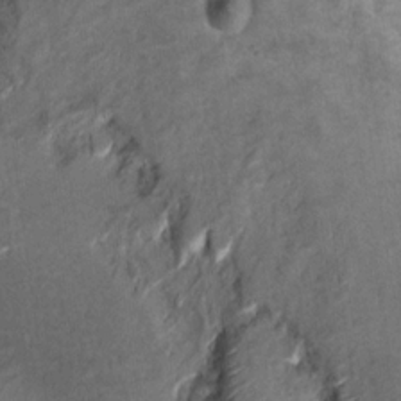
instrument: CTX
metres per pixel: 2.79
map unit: Ht
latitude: 9.3860
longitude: -32.3656
